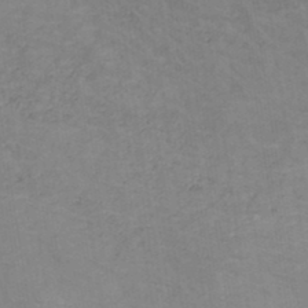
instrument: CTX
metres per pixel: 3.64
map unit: HNb
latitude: -45.6533
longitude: -45.3292
